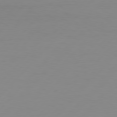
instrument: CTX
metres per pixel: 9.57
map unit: Hpe
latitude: 77.4804
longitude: -123.8205
